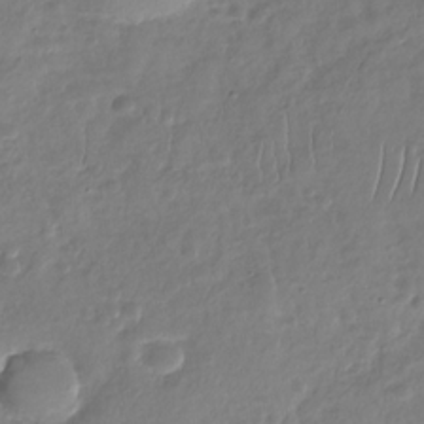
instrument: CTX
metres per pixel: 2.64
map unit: Nhu
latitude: -30.2928
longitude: -61.0647
